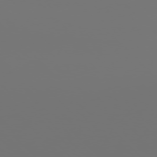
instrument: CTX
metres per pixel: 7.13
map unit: Ap
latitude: -77.2754
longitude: -62.4790
